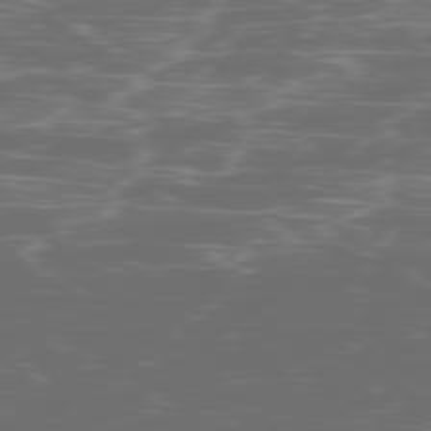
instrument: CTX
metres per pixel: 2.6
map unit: Ap
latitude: -79.2942
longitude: -59.2726
